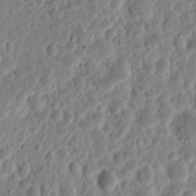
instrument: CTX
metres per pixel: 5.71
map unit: Nhu
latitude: 13.2915
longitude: -73.5183
